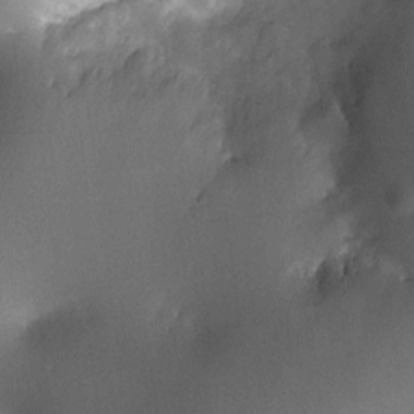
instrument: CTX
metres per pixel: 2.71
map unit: HNhu
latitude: 7.1214
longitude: 14.3873
